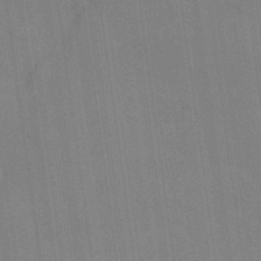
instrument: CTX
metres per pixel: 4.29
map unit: Nhu
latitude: 25.8016
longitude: -54.6112
